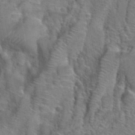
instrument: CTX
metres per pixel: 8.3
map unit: Hto
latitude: 38.3278
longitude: -44.9513
